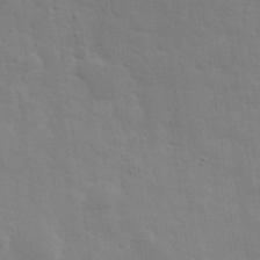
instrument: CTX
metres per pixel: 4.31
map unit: eHh
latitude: 31.2348
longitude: -70.0444
